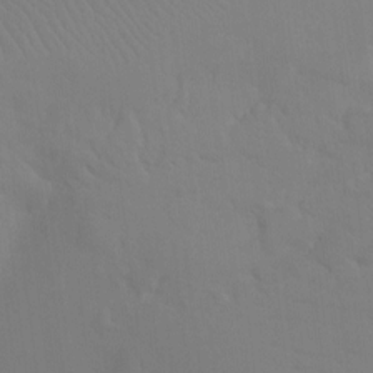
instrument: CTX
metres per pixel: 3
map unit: Ht
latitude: -8.0283
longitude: -28.5923
